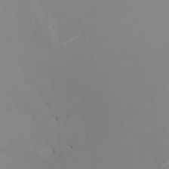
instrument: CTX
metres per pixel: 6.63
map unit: Nhu
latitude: -6.6140
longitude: -93.6316
